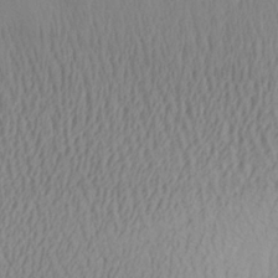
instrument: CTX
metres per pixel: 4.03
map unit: Aa
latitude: 28.3845
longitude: -134.1389
